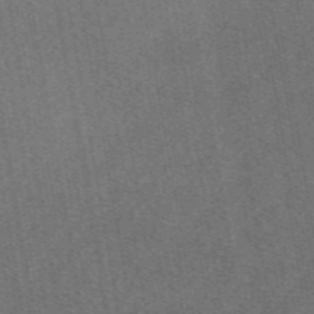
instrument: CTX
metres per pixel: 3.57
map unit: eAb
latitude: 48.4601
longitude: 104.5951
